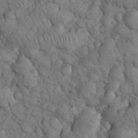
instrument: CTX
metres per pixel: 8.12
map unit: eHh
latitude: 32.9325
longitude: -66.6112
